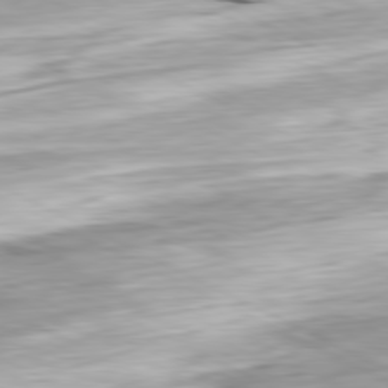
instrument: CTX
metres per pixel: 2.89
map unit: Ap
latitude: -81.0298
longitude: -69.9906
